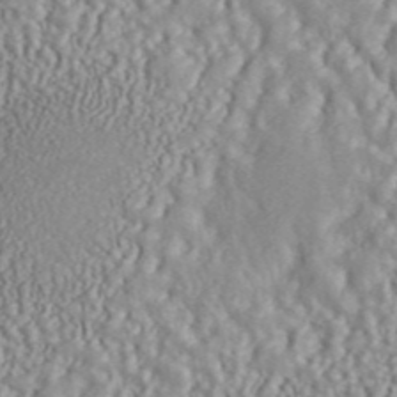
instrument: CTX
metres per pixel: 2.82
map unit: ANa
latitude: 45.4993
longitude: 36.8030
